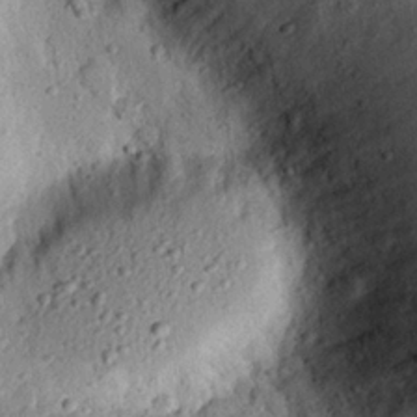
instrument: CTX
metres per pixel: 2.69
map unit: eHh
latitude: 24.6868
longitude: -78.8569
